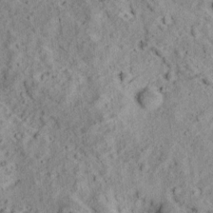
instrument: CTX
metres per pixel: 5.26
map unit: Ave
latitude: 18.6301
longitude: -134.2900
